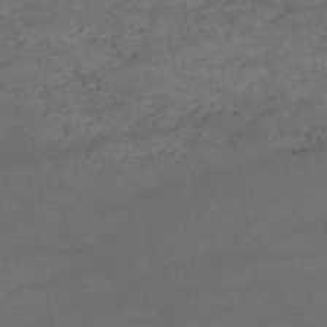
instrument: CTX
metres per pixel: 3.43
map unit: HNb
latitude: -51.4454
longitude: -39.9717
